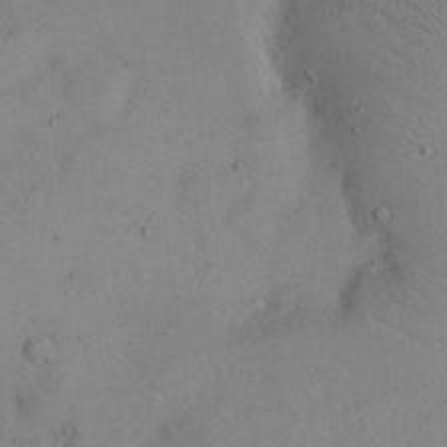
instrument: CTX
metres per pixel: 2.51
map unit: eHh
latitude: 16.1200
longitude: -67.5938
